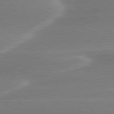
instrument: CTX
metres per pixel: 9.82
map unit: lApd
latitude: 79.6316
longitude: -114.4601
